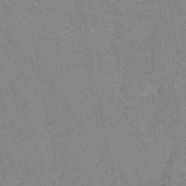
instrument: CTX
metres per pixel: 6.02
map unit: HNhu
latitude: -28.8030
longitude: 67.3321
